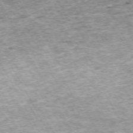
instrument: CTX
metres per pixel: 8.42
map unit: Hpe
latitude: -70.9164
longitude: 13.1998
